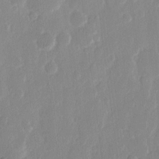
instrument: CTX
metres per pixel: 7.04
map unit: eHh
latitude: 12.0444
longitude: -70.8380
